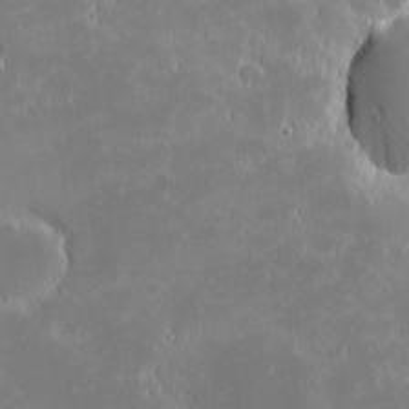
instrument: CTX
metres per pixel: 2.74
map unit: eHh
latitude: -1.7478
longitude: -84.2334
